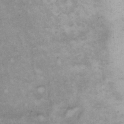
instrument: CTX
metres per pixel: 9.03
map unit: Hto
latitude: 12.5546
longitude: -60.8380
